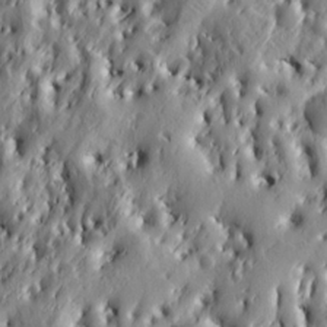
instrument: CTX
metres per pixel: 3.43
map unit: Ht
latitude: 7.5560
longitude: -77.9150
